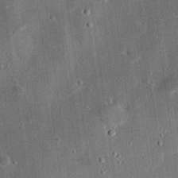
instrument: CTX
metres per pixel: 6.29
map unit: eHh
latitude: 27.6316
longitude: -82.6112
